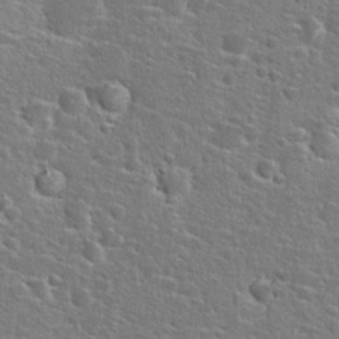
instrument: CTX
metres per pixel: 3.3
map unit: Hto
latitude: 25.4426
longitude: -49.1403
